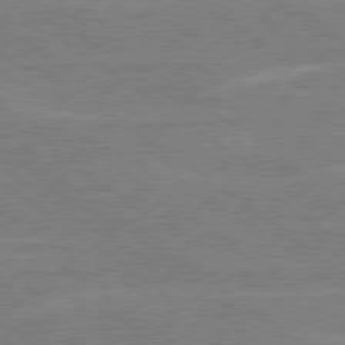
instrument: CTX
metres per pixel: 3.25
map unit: Hpe
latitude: 78.8947
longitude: -132.2523
